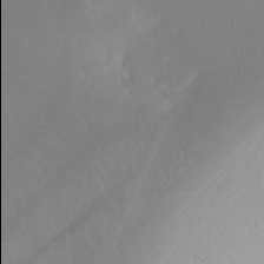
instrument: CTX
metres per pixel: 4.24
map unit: Ht
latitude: -15.5399
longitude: -45.9906
